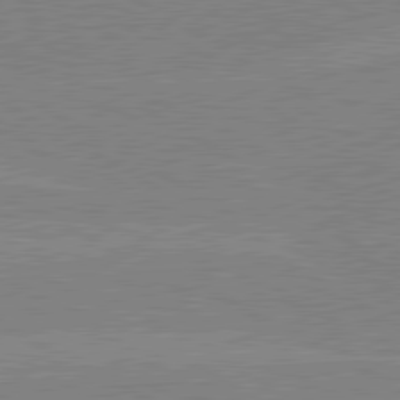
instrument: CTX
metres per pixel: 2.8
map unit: lApd
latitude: 80.3467
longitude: -126.1578
